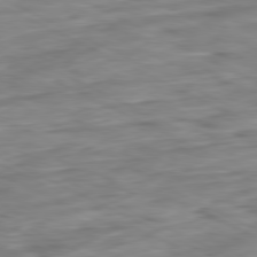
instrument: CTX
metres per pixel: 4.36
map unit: Ap
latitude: -81.0865
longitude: -82.5923
